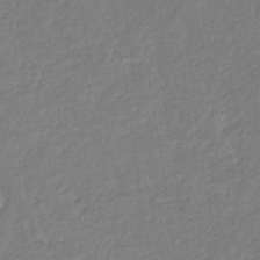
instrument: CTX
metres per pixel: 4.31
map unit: eHb
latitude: -35.2565
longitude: 76.9920
